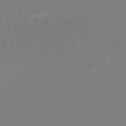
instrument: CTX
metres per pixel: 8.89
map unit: HNb
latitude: -51.5021
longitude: -42.3278
